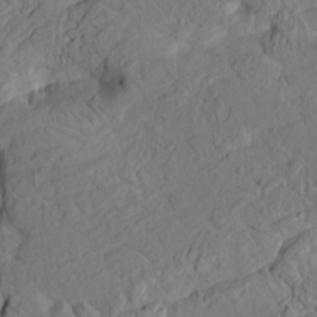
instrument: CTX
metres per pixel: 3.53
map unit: HNhu
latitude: 10.6491
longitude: 23.9367
